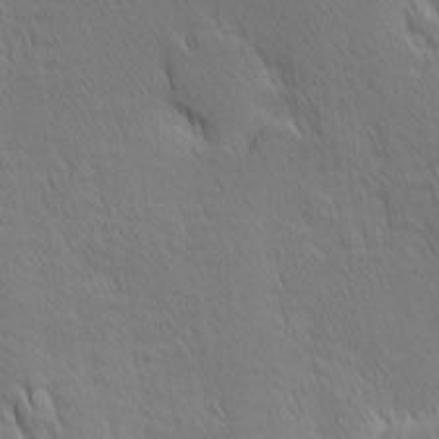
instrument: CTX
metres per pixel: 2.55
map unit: Hve
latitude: 12.1200
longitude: -90.3278
